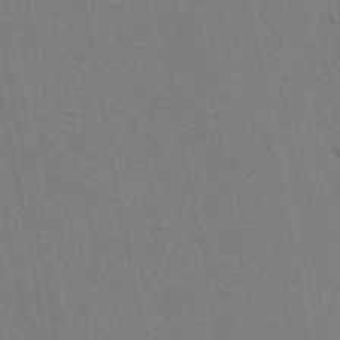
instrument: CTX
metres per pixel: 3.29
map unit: ANa
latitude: 49.3860
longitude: -75.6883
